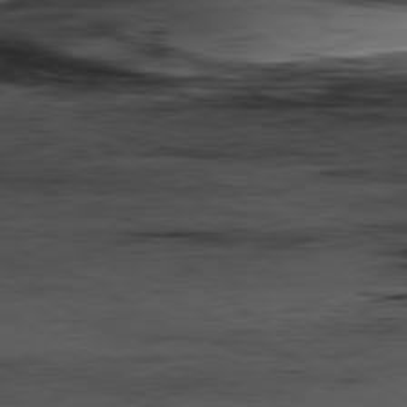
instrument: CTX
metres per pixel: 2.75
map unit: Hpe
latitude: -80.6141
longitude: 15.3321
